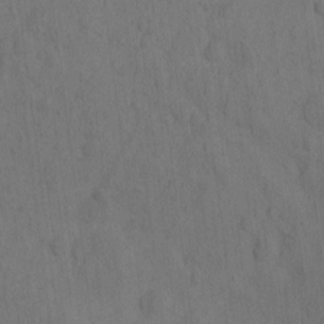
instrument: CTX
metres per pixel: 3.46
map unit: eHh
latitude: -2.3117
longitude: 16.5007
